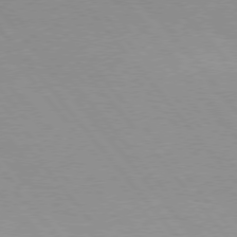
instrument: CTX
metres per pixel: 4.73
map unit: Hpe
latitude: 75.6883
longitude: -143.9339
